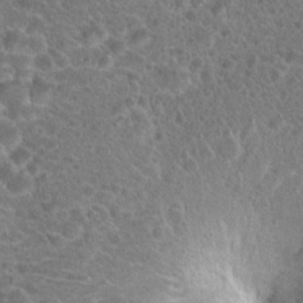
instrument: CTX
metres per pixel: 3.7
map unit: Hto
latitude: 18.9136
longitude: -40.6679
